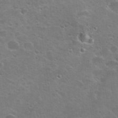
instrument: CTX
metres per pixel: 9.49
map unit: Hto
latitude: 24.2522
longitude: -50.7246
